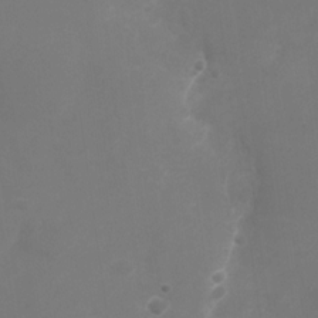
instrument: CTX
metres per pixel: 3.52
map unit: Nhu
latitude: -28.5574
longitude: -66.5545
